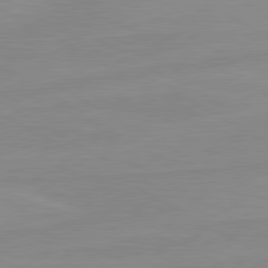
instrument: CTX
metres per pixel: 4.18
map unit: lApd
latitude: 80.4790
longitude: -176.2333
